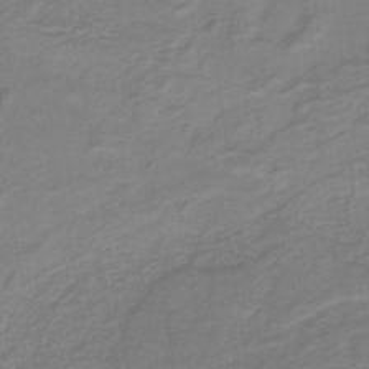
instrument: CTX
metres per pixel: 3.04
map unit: lHb
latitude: -41.3887
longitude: 53.4454
